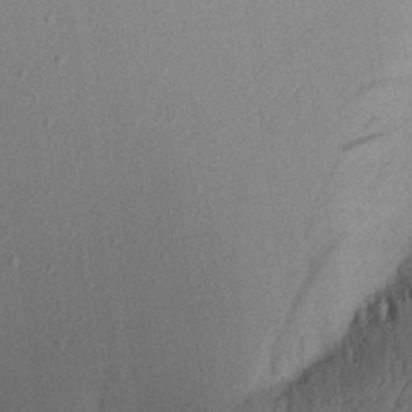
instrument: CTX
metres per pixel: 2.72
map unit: Aa
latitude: 21.1970
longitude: -144.6490
